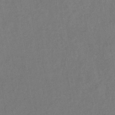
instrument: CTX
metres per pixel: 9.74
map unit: lHb
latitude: -39.2565
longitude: 68.9919
